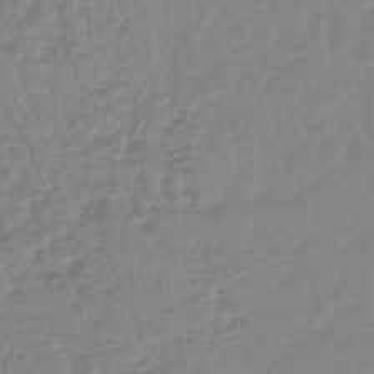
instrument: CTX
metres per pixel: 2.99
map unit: lHb
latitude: -44.3495
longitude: 74.1417
